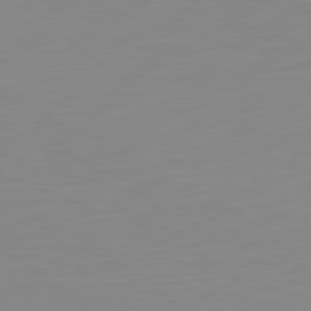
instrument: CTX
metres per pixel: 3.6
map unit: Hpe
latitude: 78.7813
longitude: -141.7827
